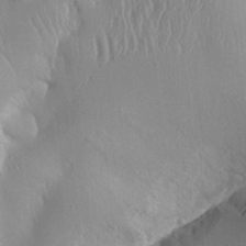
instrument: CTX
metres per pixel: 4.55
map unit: Aa
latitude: 30.8758
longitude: -141.3670
